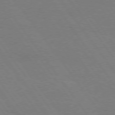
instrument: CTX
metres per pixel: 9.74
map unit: Hpe
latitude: 74.6302
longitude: -141.1214
